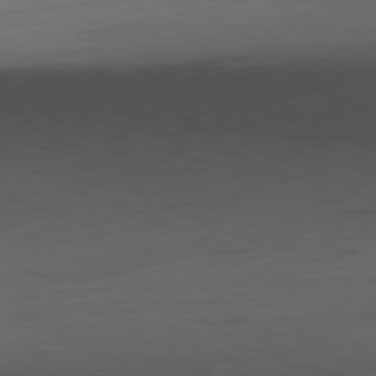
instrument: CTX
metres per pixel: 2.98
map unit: Ap
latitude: -81.5588
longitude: -60.5923
